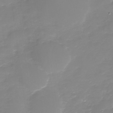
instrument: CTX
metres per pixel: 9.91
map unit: Nhu
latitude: -29.0675
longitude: -65.1403
